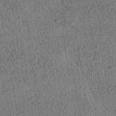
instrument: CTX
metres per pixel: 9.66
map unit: HNhu
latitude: -42.7085
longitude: 98.2550
